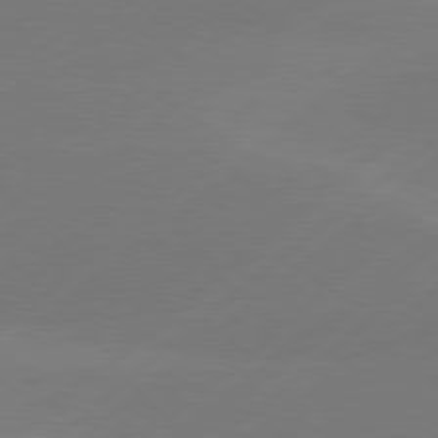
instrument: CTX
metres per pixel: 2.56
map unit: Hpe
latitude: 78.3468
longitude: -131.7261
